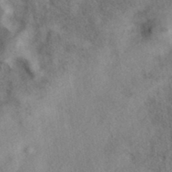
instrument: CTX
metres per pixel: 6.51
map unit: eAb
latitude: 39.1970
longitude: 112.7463
